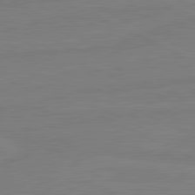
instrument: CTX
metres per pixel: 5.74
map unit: lApd
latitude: 81.5938
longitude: -176.8191
